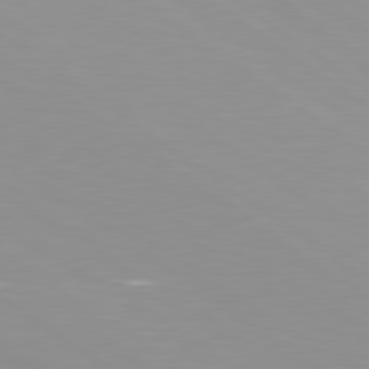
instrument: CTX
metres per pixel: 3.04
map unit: lApd
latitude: 79.6505
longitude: -124.4034
